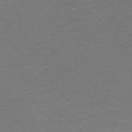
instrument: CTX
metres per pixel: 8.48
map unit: Ap
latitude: -74.9920
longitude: -78.7058
